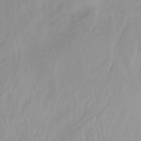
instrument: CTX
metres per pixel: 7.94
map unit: Nhu
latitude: -13.2187
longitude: -61.9528
